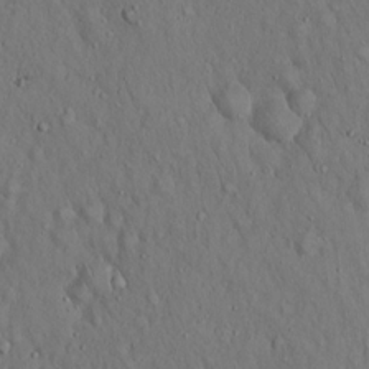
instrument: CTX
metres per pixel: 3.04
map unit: Hto
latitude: 15.7828
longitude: -59.9150
